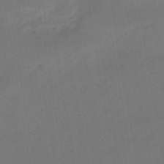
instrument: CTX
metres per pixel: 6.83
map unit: eHb
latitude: -46.8786
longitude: 85.1242
